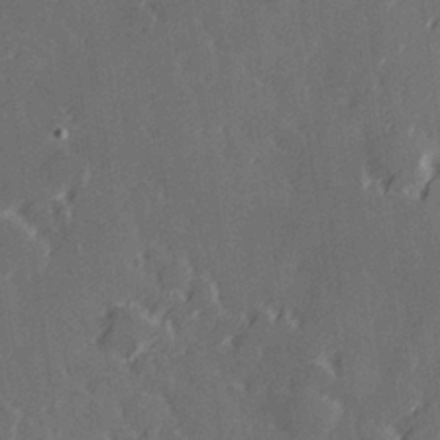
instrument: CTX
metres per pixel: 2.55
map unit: Hve
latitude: 27.7072
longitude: 145.1620
